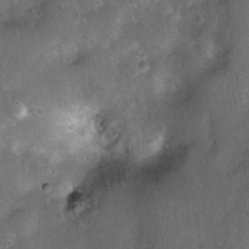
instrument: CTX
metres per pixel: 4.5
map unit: Nhu
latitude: 8.5168
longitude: -21.5749
